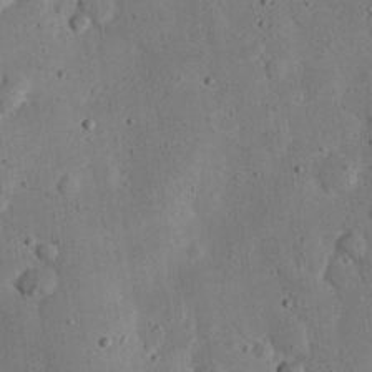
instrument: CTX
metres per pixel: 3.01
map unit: eHh
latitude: 24.4412
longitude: -71.8205
